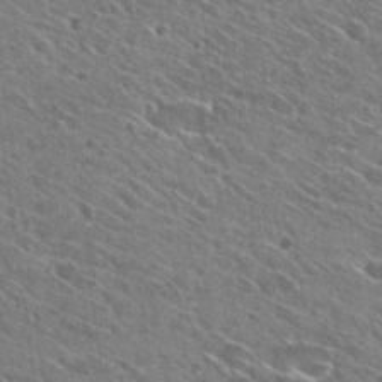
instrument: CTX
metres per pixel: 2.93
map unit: Hto
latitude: 30.1011
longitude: -45.5371
